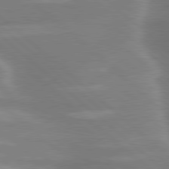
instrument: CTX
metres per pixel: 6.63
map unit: lApd
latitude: 79.6505
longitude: -116.6302
